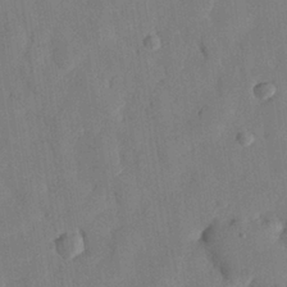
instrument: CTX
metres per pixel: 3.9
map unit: eHh
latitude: 28.1955
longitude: -77.2159
